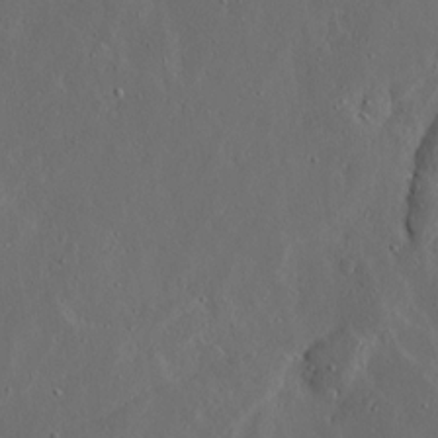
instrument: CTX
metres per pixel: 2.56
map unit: Ave
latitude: 13.6316
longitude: -136.4034
